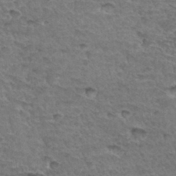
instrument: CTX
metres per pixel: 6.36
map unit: Hto
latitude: 34.9702
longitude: -45.2915
